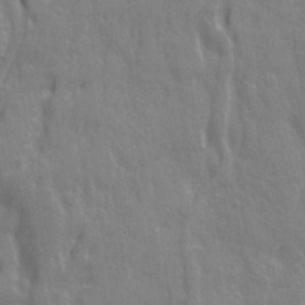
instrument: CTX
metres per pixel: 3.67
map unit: Ave
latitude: 20.7058
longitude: -133.2348
